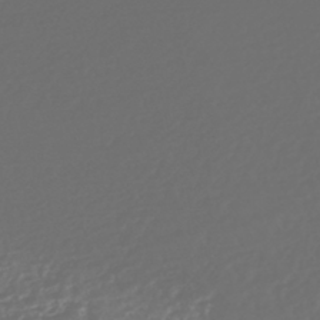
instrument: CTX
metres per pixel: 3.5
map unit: HNhu
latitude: -45.1998
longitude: 107.0487
